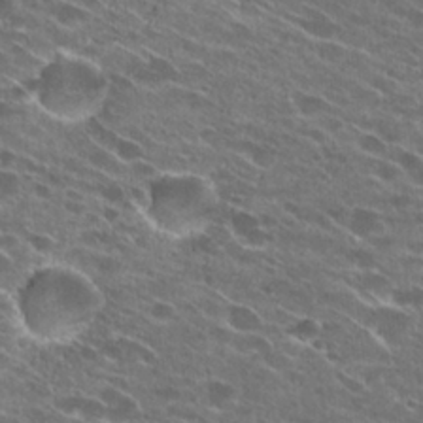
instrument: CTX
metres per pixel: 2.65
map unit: Hto
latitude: 25.4426
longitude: -43.1025
